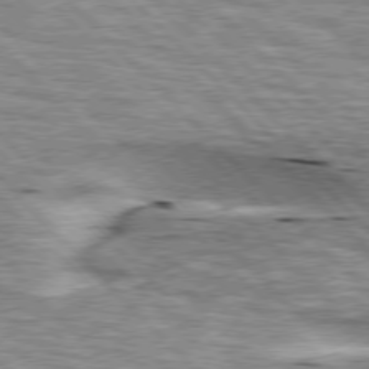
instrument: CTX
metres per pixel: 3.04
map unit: lApd
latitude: 76.5545
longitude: -58.5357
